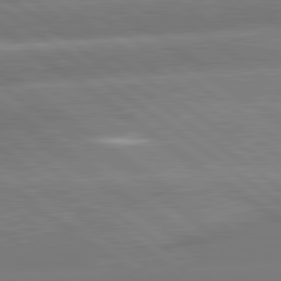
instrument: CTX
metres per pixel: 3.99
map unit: lApd
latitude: 81.2159
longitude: -157.0269
